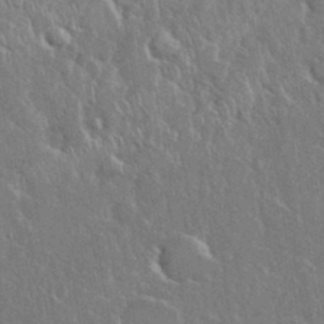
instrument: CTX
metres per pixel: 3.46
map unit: eHh
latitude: 37.2159
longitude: -61.9717
